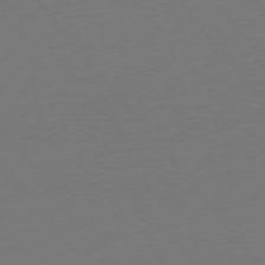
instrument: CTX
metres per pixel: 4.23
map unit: Ap
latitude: -75.5211
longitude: -93.8583
